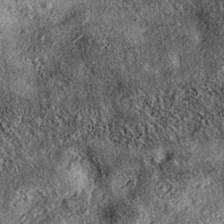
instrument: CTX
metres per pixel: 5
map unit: eAb
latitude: 37.9906
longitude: 109.0486
